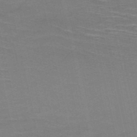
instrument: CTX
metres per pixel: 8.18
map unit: HNb
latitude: -51.3321
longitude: -45.2537
